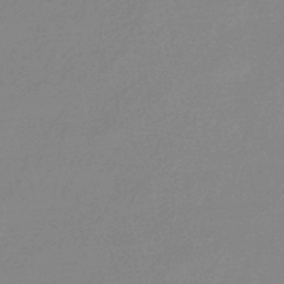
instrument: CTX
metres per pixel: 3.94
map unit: eHb
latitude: -44.6896
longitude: 86.6141
